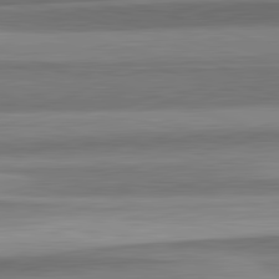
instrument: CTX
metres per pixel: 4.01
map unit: lApd
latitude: 82.7435
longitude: 177.8611
